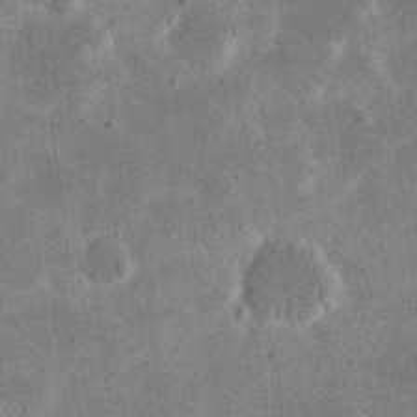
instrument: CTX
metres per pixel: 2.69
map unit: eHh
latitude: 20.0822
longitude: -71.3104
